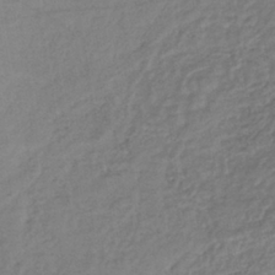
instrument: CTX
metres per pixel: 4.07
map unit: lHb
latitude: -38.1039
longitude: 68.6140
